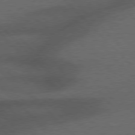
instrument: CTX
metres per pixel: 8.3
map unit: Hpe
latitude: 77.4237
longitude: -152.5735
